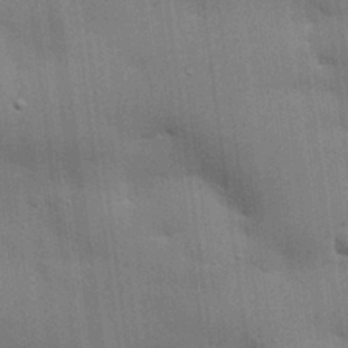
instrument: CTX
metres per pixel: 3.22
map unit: eHh
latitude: 28.8002
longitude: -82.6868
